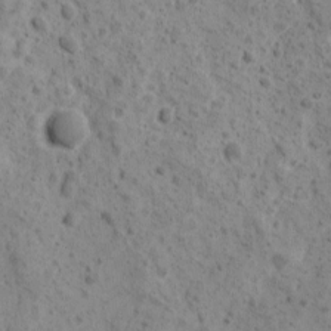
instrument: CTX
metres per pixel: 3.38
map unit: Ave
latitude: 11.0459
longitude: -105.6316
